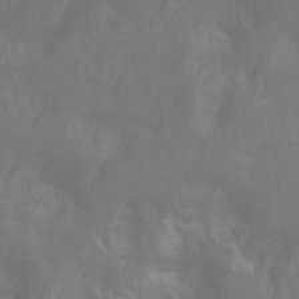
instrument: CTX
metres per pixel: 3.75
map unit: Ht
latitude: -4.9352
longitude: -63.0648
